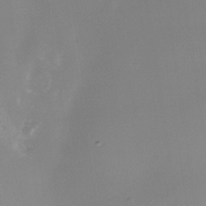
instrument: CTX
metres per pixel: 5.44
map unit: Nhe
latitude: -35.3699
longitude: -118.1200
